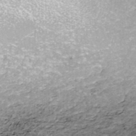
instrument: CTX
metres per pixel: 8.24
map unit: ANa
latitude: -41.6911
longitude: 104.1228
